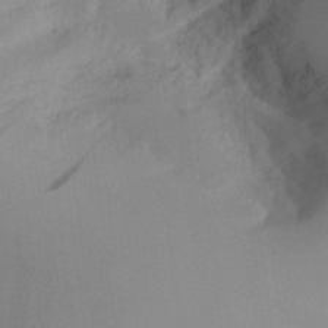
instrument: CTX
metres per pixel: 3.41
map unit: Aa
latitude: 20.3845
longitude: -145.0269
